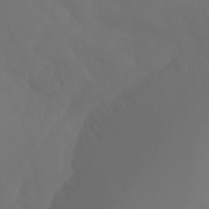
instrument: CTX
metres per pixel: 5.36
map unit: Aa
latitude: -11.1620
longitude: -68.2333
